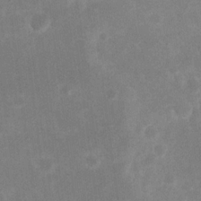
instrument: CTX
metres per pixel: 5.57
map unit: eHh
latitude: 19.8961
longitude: -70.4979
